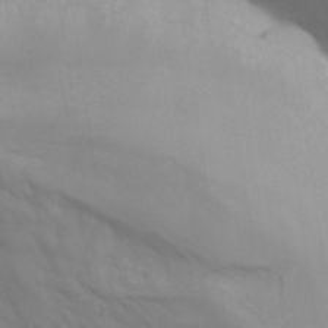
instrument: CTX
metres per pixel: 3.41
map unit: Hve
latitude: 33.4426
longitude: 150.0850
